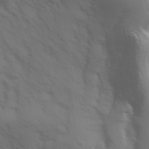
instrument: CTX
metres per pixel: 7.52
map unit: Hve
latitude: 32.9325
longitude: 150.2550
